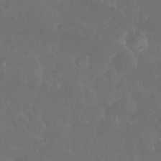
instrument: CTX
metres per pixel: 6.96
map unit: Nhu
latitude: 26.8569
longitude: -64.7813
